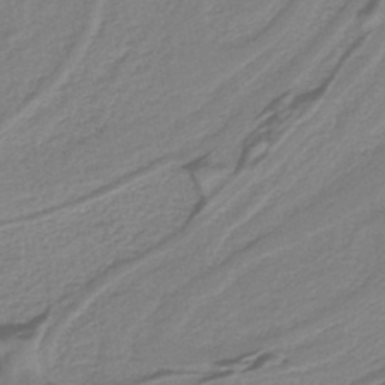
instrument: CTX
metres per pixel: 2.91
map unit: HNb
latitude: -36.2928
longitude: 58.4062
